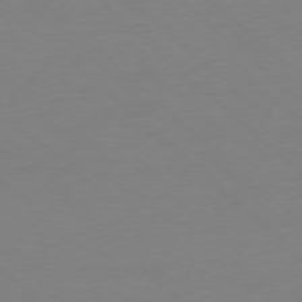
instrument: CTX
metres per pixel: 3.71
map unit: Ap
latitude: -77.9367
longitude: -57.4993
